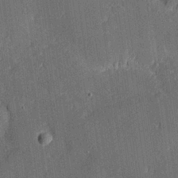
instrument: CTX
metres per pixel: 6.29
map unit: Hve
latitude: 26.9703
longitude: 144.4440
